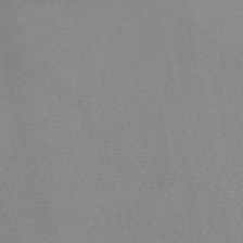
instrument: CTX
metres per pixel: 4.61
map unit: eAb
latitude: 49.9717
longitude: 106.8219
